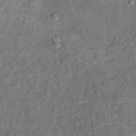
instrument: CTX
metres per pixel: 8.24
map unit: Ht
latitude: 13.5560
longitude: -39.1403
